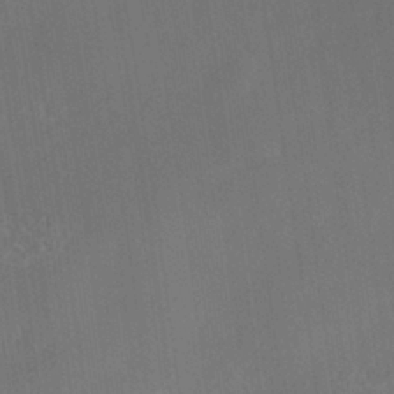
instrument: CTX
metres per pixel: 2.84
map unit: Nhe
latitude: -38.1984
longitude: -119.4237
